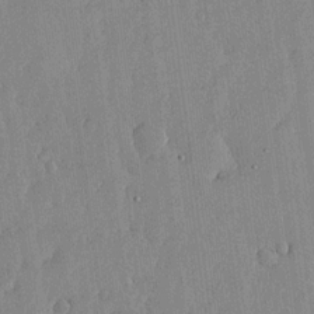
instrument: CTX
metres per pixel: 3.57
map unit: lHvf
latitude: 18.0255
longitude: -115.9150
